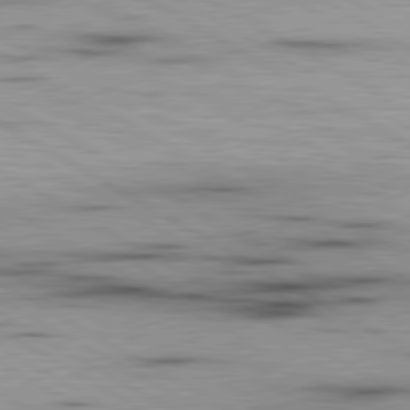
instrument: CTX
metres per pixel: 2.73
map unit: lApd
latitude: 80.1578
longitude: 157.5210
